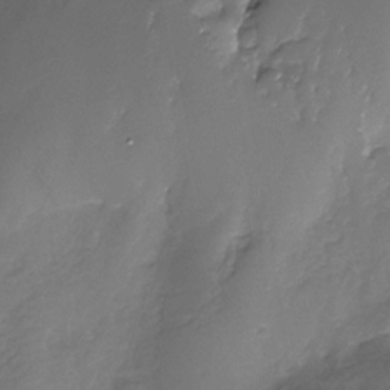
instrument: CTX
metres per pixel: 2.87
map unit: Nhe
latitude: -31.8989
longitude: -93.0647
